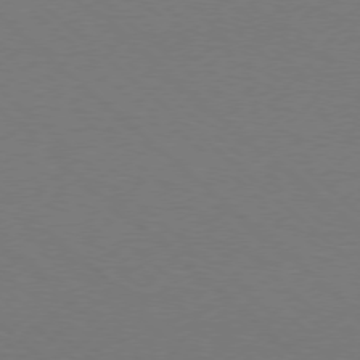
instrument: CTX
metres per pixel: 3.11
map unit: Ap
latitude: -78.3495
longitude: -90.5168
